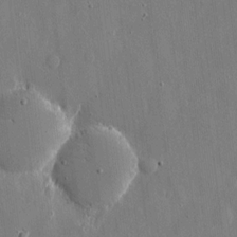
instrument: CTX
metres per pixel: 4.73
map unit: eHh
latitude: 10.1011
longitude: -69.8206
